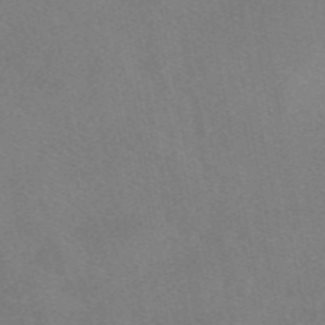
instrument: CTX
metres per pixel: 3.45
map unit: eAb
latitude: 47.9150
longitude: 120.3306
